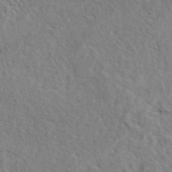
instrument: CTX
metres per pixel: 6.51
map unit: eAb
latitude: 43.5938
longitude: 112.9353
